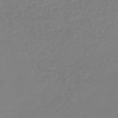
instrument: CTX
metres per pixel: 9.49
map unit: lHb
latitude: -44.7274
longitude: 60.1795
